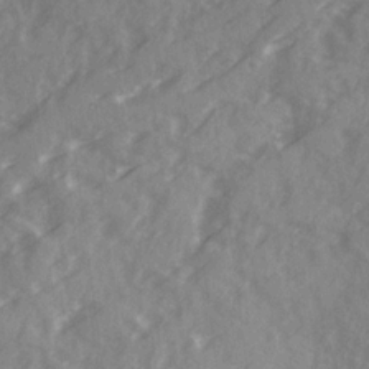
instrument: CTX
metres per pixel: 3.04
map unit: Ave
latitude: 19.6694
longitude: -130.9703
